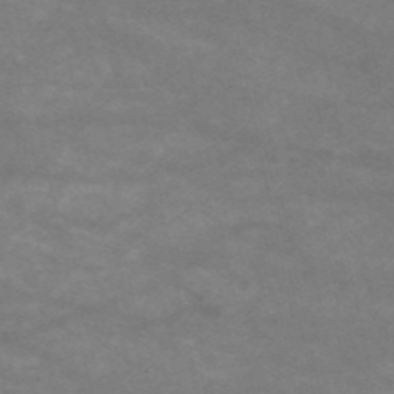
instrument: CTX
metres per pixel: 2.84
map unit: HNb
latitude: -53.0486
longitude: -41.5938
